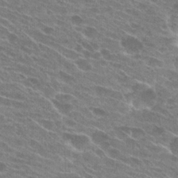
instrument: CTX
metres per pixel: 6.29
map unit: Hto
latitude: 24.6868
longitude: -43.6316
